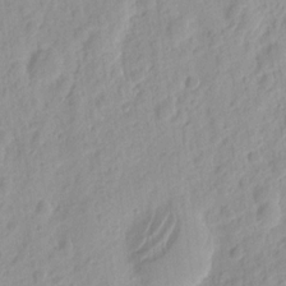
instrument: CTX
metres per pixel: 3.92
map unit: eHh
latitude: 8.1956
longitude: -74.7435
